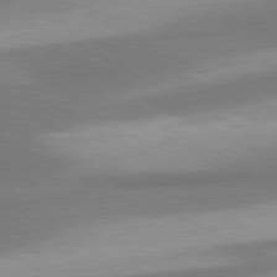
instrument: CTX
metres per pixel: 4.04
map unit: lApd
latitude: 80.5735
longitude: 176.1417
